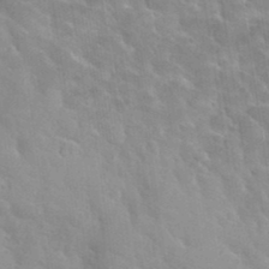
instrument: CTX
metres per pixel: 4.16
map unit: Hto
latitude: 35.2348
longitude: -50.7057
